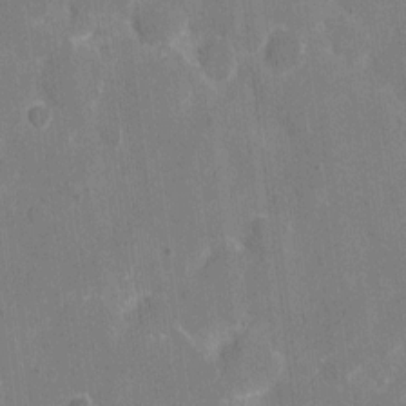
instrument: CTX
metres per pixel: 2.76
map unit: eHh
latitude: 7.4615
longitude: -67.2725
